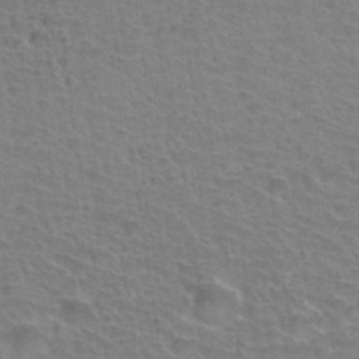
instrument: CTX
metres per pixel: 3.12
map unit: Hto
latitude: 34.3278
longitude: -39.5560
